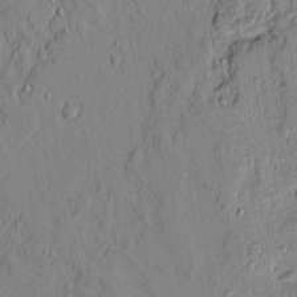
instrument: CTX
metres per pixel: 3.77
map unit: Ave
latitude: 9.5938
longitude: -102.0255
